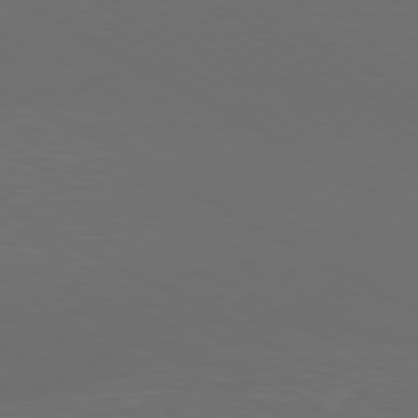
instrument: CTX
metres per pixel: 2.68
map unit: Ap
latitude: -80.5952
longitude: -60.2333
